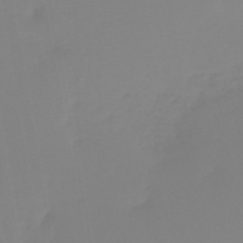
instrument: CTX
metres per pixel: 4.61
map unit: HNb
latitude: -45.4454
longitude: 55.5588
